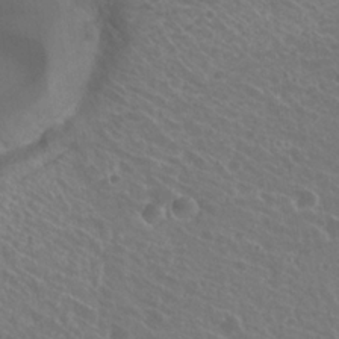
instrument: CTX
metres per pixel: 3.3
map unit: Hto
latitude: 22.4979
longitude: -30.9136
